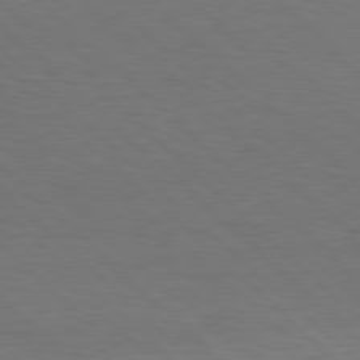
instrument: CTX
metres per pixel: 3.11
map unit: Hpe
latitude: 78.1389
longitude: -149.7261
